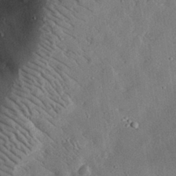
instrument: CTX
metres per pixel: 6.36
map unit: lHvf
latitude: 32.2334
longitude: -84.1767
